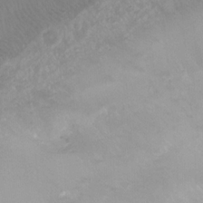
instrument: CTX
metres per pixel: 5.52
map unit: Ht
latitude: -9.1620
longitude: -39.2537
